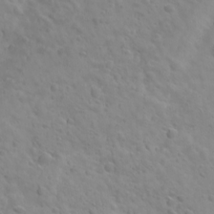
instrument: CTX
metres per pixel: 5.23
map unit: Ave
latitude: 17.9528
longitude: -133.3104
